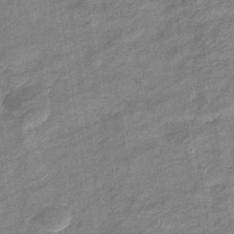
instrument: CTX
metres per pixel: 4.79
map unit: eHb
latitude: -37.3698
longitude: 77.9556
